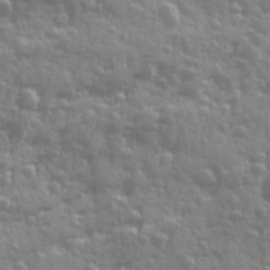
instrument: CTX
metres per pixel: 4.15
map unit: Ave
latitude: 12.4979
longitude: -103.7449
